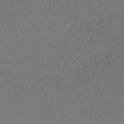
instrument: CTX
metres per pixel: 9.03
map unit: lHb
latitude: -35.3321
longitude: 63.7666
